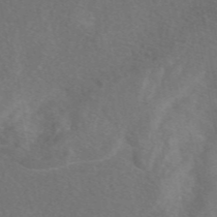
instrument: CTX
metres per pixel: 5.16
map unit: eAb
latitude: 48.1389
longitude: 118.6330
